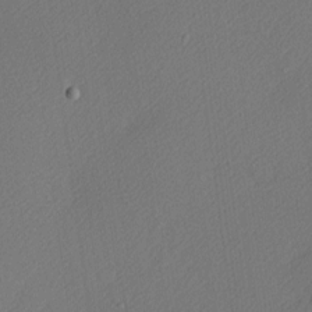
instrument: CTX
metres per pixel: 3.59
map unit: Nhu
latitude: 0.9136
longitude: -77.2537
